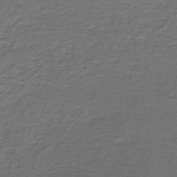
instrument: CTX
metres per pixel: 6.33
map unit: lHb
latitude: -43.8044
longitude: 56.8408
